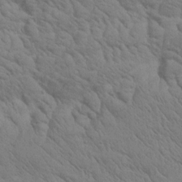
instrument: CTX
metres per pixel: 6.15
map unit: Htu
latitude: 0.6112
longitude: 174.8974
